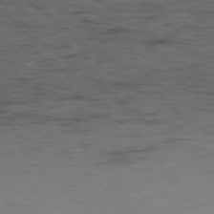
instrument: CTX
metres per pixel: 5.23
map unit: Hpe
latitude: -78.6329
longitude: 16.5952
